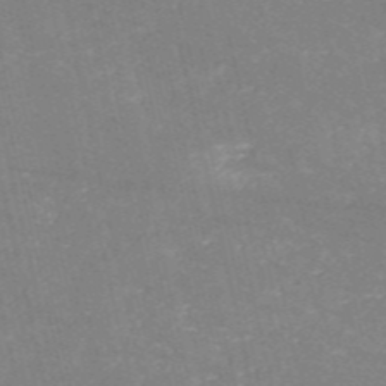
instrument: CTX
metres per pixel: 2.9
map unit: HNb
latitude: -54.5763
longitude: -38.4223
